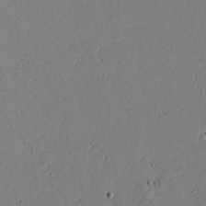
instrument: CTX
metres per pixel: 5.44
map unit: lAvf
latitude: 16.3278
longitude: -127.5938
